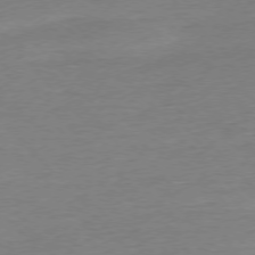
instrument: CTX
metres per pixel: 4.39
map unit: Ap
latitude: -77.2754
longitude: -95.7072
